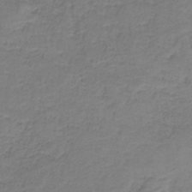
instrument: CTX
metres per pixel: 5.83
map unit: HNb
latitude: -36.7652
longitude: 53.1431
